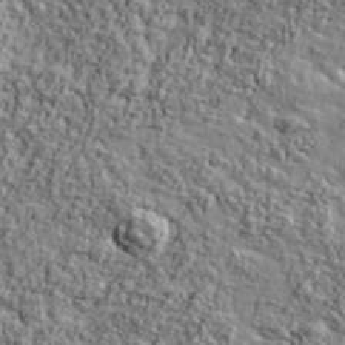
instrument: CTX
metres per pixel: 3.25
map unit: Ave
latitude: 42.7246
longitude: -111.3671
